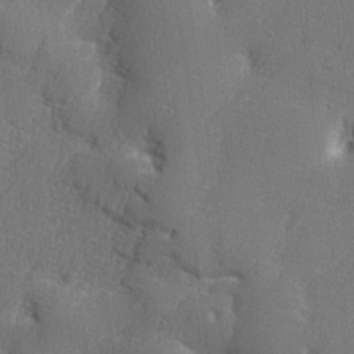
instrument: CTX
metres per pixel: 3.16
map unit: lHvf
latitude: 24.3467
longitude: 141.2376
